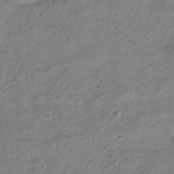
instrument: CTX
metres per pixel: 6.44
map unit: HNhu
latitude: -41.8989
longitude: 100.0283
